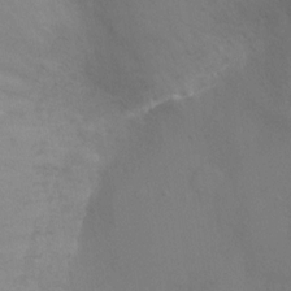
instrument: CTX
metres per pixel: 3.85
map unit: Ht
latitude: -4.9730
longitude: -26.2901
